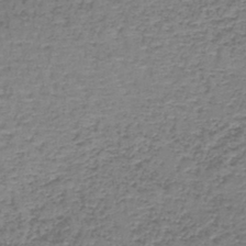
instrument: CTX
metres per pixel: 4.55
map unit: lHb
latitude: -43.1998
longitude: 58.7274
